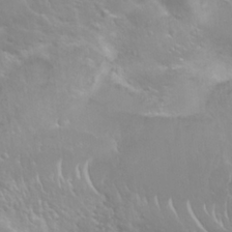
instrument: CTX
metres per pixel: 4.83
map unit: Nhu
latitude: 24.5923
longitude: -60.1011
